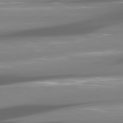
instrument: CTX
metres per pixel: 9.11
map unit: lApd
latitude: 80.5924
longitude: -145.2915
